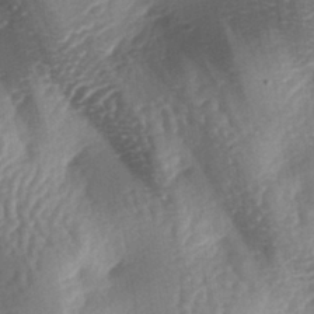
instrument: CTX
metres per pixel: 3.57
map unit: lAa
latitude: -5.9745
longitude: -126.8191
